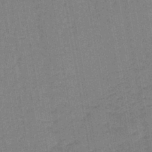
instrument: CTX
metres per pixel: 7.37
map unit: lHb
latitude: -42.3117
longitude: 63.1053
